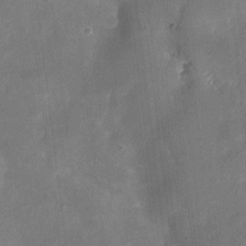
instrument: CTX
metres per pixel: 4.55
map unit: eHh
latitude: 4.4979
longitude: -66.5356
